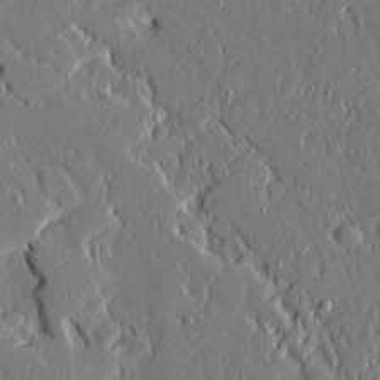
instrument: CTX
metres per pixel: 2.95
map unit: Ave
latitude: 21.1026
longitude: -127.8583
